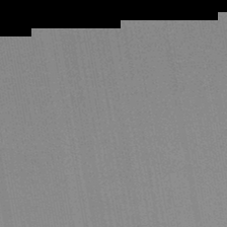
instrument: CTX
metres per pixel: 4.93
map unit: eHb
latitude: -44.4629
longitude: 87.1242
